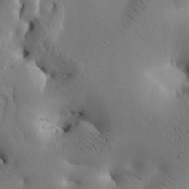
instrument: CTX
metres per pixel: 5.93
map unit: Htu
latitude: -2.8219
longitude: 168.4818
